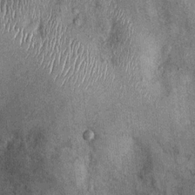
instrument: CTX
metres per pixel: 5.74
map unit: Nhu
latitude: 0.3656
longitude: -16.1011
